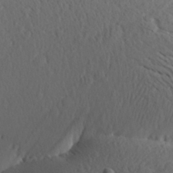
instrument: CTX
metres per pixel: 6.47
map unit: Aa
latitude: 27.9717
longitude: -143.5938
